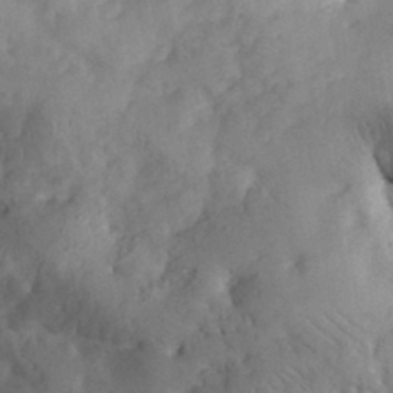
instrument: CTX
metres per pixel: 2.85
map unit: eHh
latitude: 30.7436
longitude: -70.5735
